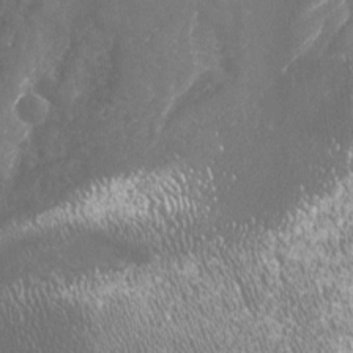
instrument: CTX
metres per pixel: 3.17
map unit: Nhu
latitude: -19.7856
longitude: -56.7813
